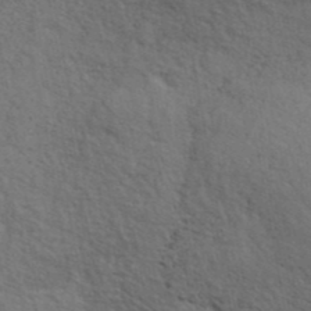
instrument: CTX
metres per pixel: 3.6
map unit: ANa
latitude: 42.9703
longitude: 29.1053
